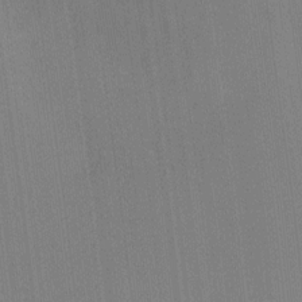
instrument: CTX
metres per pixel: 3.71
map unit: Ht
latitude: -5.8989
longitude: -27.4804
